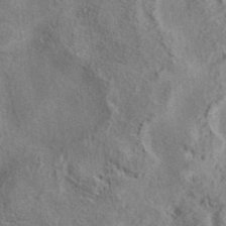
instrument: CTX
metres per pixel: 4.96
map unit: eAb
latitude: 39.8205
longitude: 112.5574
